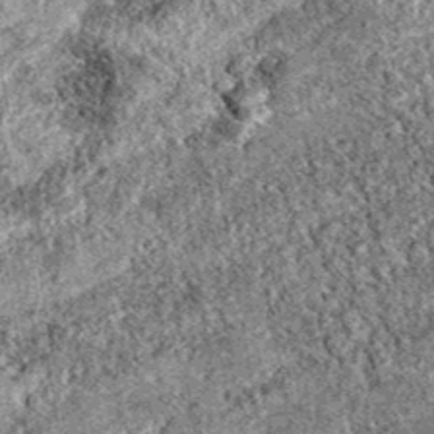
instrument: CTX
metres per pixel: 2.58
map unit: eAb
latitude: 38.2522
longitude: 111.3699
